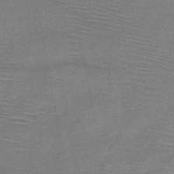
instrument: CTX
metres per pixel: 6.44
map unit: HNb
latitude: -46.9730
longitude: -39.8205
